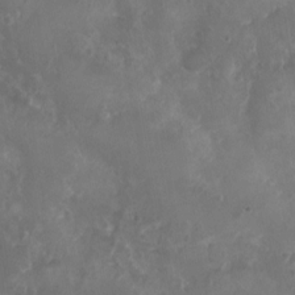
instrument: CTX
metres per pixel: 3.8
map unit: Nhu
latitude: 3.8772
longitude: -15.4427
